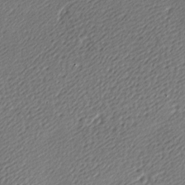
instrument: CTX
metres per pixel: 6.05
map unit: lAa
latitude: -9.7100
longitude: -127.0081
